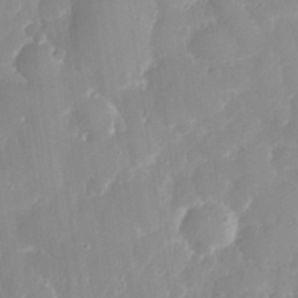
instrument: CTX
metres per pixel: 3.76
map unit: eHh
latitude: 32.0633
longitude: -59.6505
